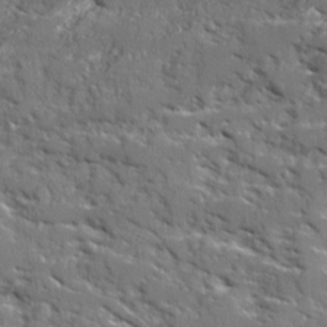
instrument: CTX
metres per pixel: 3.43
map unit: Ave
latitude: 16.7057
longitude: -129.8961
